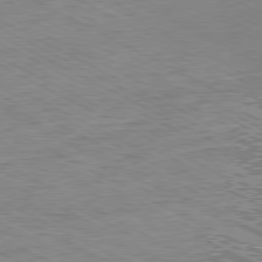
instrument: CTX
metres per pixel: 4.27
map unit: Ap
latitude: -80.7463
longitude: -76.3467
